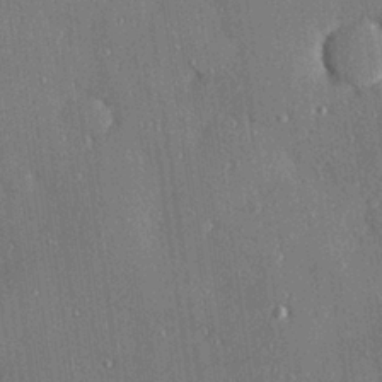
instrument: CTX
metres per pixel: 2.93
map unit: Hve
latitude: 27.5182
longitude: -90.4601
